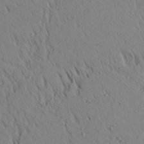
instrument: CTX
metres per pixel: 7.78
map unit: Aa
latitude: 19.0647
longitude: -147.9906
